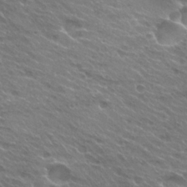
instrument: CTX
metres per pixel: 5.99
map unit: Hto
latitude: 25.2159
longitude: -37.6127
